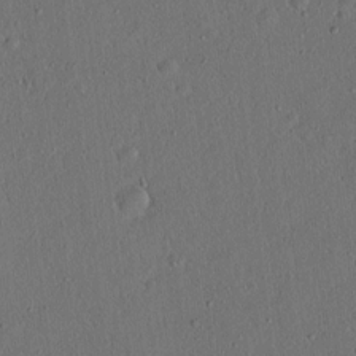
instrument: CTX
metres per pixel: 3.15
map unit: lAvf
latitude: 7.8394
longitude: 168.3684
